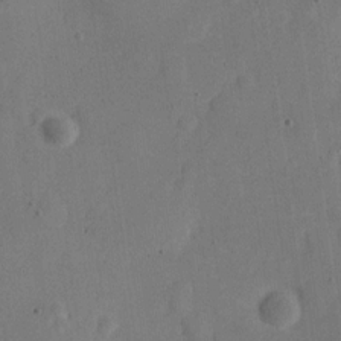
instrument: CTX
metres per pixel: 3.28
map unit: Nve
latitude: -25.6344
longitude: 107.3321
